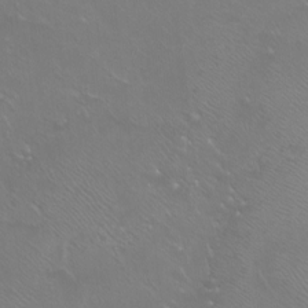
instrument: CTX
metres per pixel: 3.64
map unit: Htu
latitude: -7.3320
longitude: -33.7450
